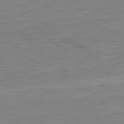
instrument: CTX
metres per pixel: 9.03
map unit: Hpe
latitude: -81.7667
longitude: 9.5777
